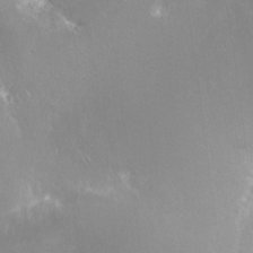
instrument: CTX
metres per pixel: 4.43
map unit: Ht
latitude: -16.8219
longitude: -44.3278
